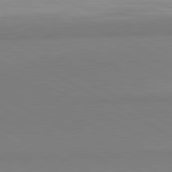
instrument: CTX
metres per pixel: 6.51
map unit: lApd
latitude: 81.4993
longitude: 159.7666
